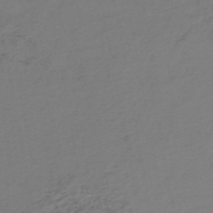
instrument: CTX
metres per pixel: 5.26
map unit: HNb
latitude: -52.5384
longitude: -52.5168
